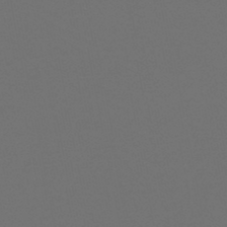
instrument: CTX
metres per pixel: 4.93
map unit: HNb
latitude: -47.8233
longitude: -44.1578
